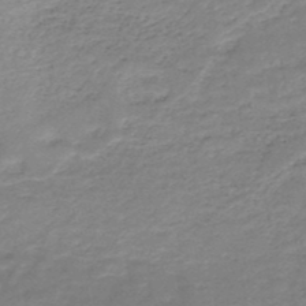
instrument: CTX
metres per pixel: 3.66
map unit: HNb
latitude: -48.6330
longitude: -39.5182
